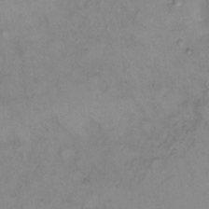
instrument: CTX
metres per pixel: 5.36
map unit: Hto
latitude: 6.4601
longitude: -61.4237
